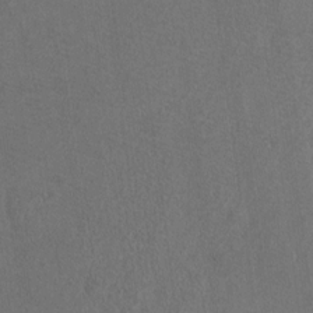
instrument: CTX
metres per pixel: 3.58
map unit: Ht
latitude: 9.3104
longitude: -32.0822
